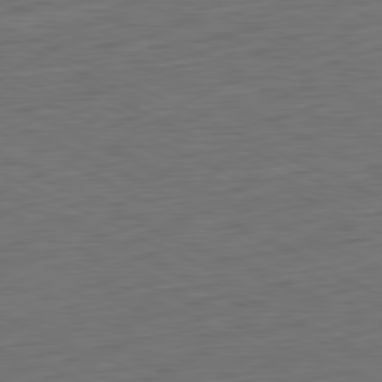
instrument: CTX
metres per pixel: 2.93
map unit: Ap
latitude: -81.8612
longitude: -76.9702
